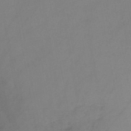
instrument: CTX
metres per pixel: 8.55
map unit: HNb
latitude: -47.3131
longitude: -38.8380
